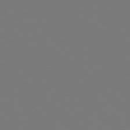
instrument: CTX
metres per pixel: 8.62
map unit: Hpe
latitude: 78.5924
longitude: -163.2348
